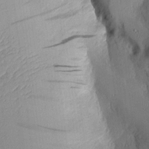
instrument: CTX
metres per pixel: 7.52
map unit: Aa
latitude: 9.4427
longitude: -127.4804
